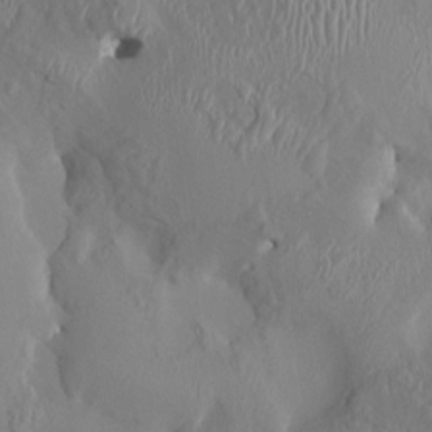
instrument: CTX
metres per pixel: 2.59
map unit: HNhu
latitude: 3.4426
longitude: -5.6694
